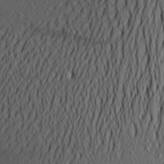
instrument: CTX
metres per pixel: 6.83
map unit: Aa
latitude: 23.5749
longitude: -144.3845
